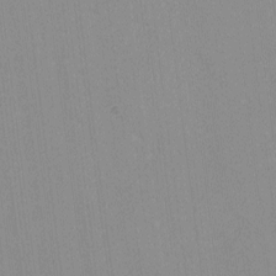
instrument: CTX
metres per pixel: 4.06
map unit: lHvf
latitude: -13.6722
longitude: -103.2726
